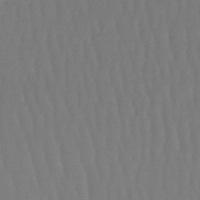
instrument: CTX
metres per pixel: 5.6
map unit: lHb
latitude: -47.5588
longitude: 62.0094
